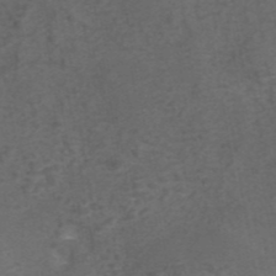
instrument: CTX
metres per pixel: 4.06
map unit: eAb
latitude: 43.5560
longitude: 106.1417
